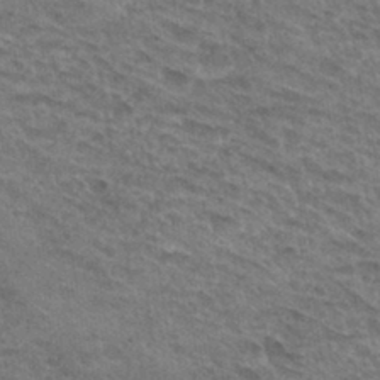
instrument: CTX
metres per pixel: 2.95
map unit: Hto
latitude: 32.5168
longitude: -47.0837
